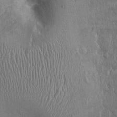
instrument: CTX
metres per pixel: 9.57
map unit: Ht
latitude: -2.3306
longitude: -13.6883
